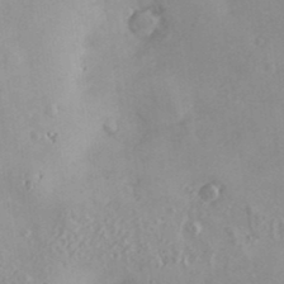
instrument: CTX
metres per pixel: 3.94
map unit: Nve
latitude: -8.5007
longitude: 174.8030
